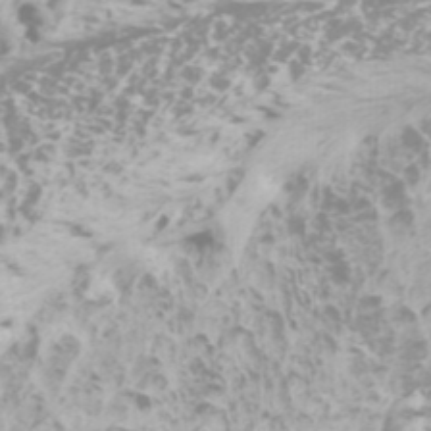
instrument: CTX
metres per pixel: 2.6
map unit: Htu
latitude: -6.1039
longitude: -72.8758
